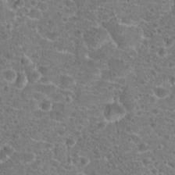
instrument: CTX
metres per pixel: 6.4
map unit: Hto
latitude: 18.8002
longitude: -41.1025
